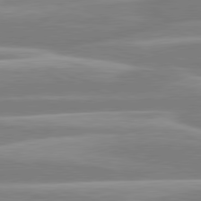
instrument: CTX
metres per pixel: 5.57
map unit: lApd
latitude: 80.6113
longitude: -134.7624
